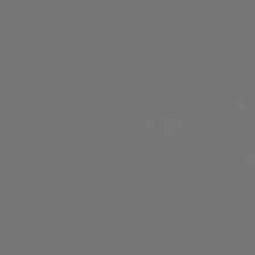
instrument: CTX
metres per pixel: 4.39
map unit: Hpe
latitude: 76.8758
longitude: -135.7449
